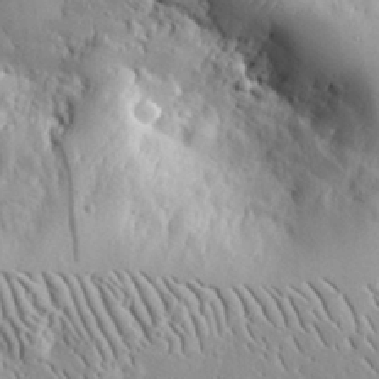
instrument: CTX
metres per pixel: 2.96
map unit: eHh
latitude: 30.7436
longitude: -80.7246
